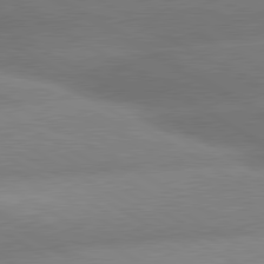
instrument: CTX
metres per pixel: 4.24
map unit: lApd
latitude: 80.2145
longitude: -155.5371
